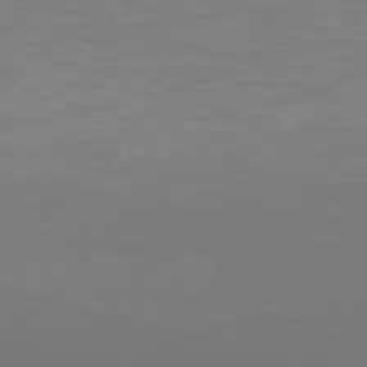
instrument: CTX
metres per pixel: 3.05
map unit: Hpe
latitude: 77.4993
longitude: -177.2726
